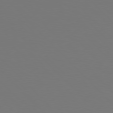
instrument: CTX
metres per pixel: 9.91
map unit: Hpe
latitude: 77.1970
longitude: -170.5546
